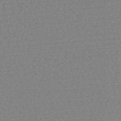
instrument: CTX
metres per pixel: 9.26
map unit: HNb
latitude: -49.0109
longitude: -50.4223
